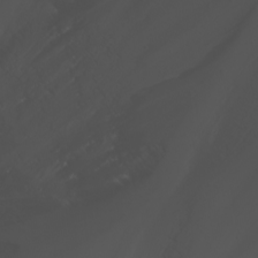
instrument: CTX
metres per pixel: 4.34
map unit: Nhu
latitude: -5.5399
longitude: -88.3279
